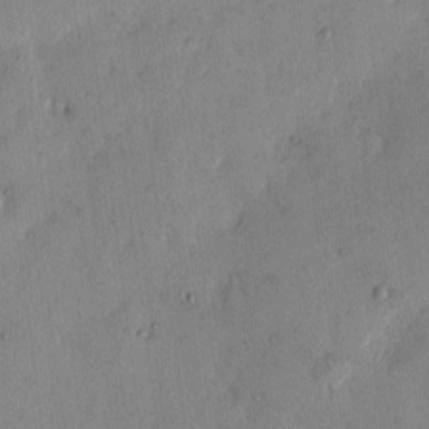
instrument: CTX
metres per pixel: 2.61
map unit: eHh
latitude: 11.7072
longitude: -62.0444
